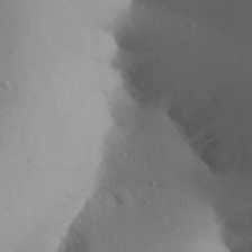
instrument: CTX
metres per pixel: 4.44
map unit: Aa
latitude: 27.3671
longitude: -147.9151
